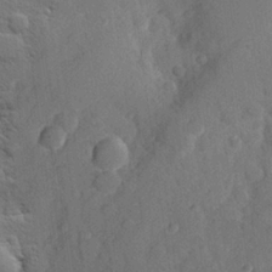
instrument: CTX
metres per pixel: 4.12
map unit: Hve
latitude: 24.6301
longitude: 148.9542
